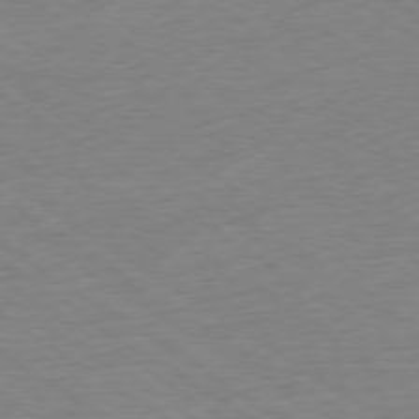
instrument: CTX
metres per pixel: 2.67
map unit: Ap
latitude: -78.4629
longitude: -59.0270
